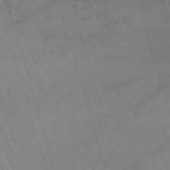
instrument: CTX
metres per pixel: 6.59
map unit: lHb
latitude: -44.6519
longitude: 77.7856
